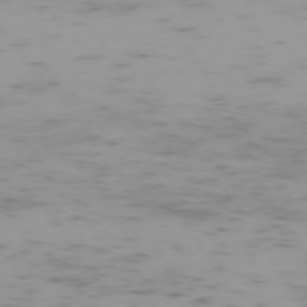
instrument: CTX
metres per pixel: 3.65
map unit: Ap
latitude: -74.3118
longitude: -80.6301
